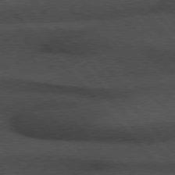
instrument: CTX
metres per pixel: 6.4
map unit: Hpe
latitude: 76.5356
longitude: -157.6504
